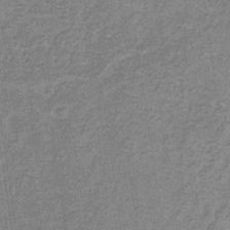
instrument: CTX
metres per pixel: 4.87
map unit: HNb
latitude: -32.4440
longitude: 57.9745
